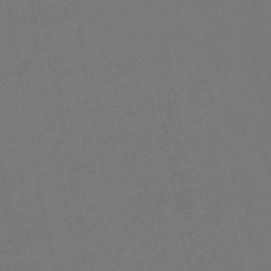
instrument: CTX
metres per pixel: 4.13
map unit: lHb
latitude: -50.1417
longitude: 81.6344
